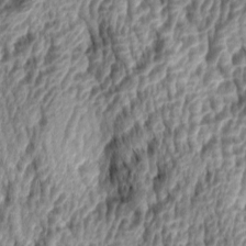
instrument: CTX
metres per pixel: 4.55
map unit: lAa
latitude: -4.8219
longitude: -122.2334
